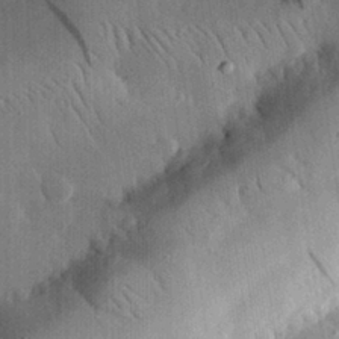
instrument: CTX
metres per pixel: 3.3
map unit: eHh
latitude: 29.6694
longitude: -80.0822
